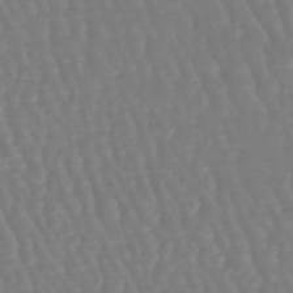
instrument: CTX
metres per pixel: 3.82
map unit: eHb
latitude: -46.1039
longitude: 78.9541
